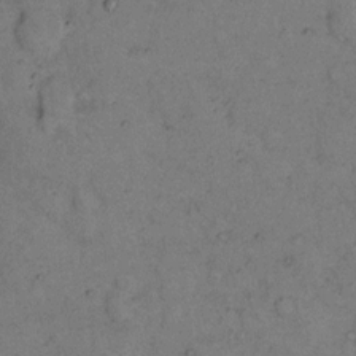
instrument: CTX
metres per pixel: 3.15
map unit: eHh
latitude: 15.7450
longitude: -63.3293
